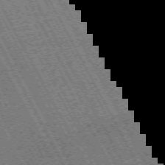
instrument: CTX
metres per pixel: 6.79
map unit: Hpe
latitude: -71.1620
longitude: 11.1053
